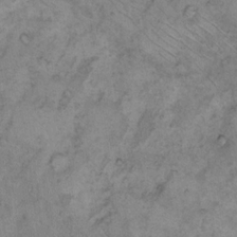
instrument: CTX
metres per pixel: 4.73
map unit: Hto
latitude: 8.1956
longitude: -59.9528
